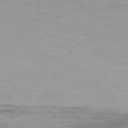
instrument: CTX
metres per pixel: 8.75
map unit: Ap
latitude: -78.9919
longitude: -61.1592
